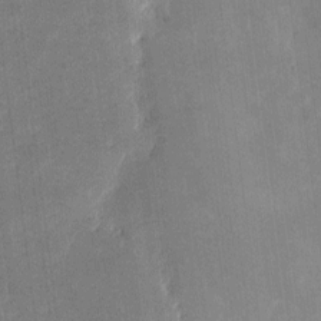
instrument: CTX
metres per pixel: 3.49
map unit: eHh
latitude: 4.1578
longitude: -72.9136
